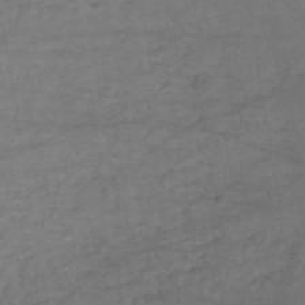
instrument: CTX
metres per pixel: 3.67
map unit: HNb
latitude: -51.7666
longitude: -39.9339
